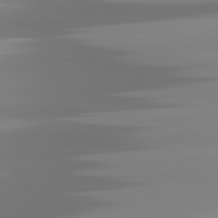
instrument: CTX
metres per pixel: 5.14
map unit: lApd
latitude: 81.6694
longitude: -138.4790
